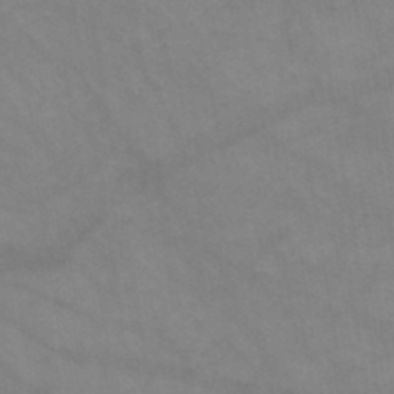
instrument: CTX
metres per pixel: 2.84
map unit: HNb
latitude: -46.5196
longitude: -36.8758
